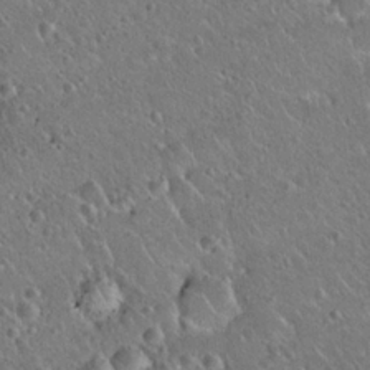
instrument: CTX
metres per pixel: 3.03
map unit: Hto
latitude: 20.8758
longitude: -50.4790
